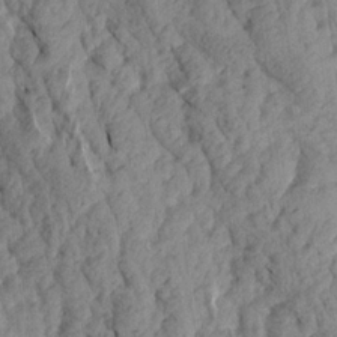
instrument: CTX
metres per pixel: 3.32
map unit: Aa
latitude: 18.2900
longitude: -146.1200
